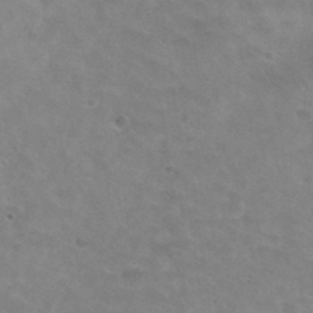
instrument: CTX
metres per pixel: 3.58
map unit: Hto
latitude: 31.1404
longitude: -47.6316
